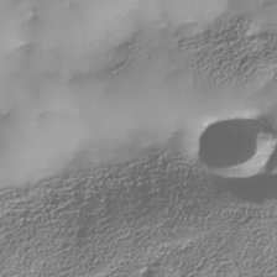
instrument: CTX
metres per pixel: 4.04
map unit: Nhe
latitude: -37.8800
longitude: -147.9717
